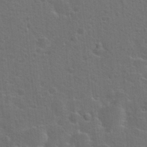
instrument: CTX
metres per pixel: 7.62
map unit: Hto
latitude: 23.0458
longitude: -47.5560
